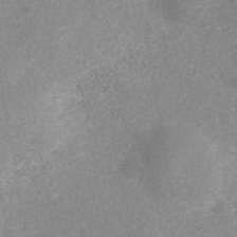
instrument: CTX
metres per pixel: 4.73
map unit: Nhe
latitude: -41.8044
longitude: -110.2523
